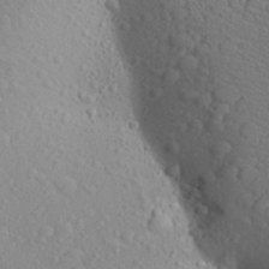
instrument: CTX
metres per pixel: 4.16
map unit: Aa
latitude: 24.2522
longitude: -146.6113
